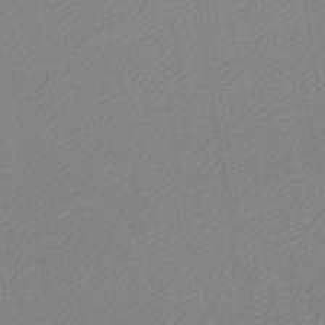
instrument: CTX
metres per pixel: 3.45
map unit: lHb
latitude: -44.4062
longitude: 64.5196
